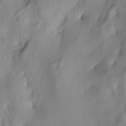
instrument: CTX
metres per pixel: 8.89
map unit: lAa
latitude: -4.8219
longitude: -124.6679
